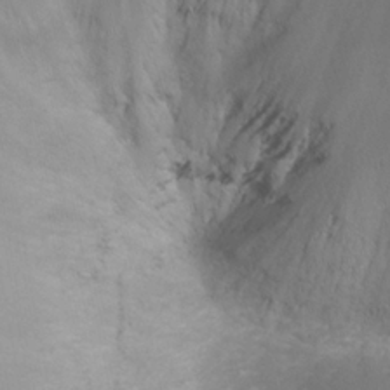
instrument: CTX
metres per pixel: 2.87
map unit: Ht
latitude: 1.2915
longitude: -21.3293
